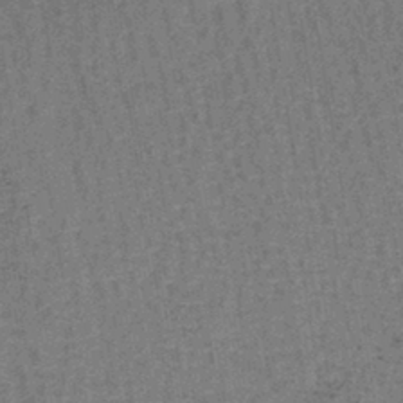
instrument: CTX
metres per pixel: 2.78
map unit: lHb
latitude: -41.4454
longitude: 57.5966
